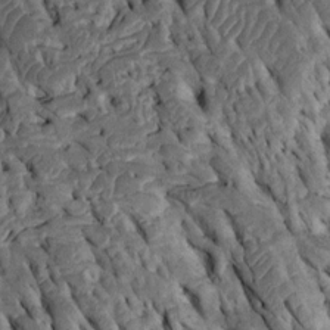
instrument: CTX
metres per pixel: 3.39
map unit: Htu
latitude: -2.9541
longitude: 151.1809
